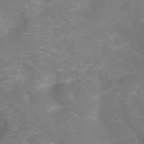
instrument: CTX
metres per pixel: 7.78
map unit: Ht
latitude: -2.9541
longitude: -61.0836
